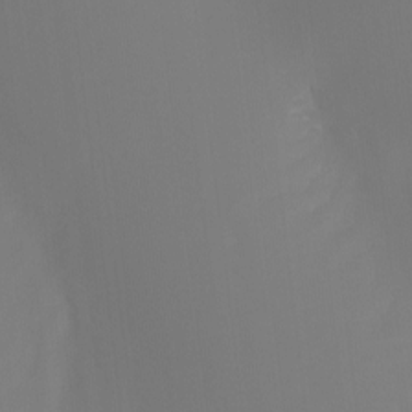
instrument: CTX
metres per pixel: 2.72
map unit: Nhu
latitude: -4.5196
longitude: -76.9891
